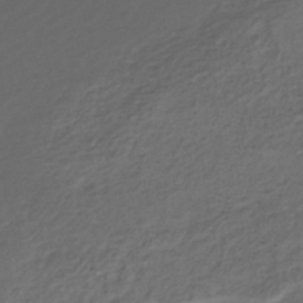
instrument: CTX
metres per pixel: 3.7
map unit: ANa
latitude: -43.0297
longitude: 108.6896
